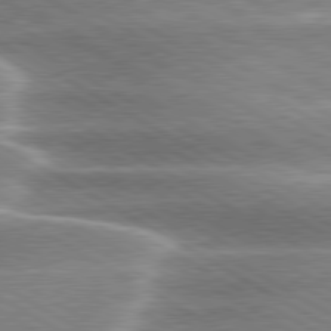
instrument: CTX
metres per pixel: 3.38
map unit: lApd
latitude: 80.1956
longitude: -120.8569
